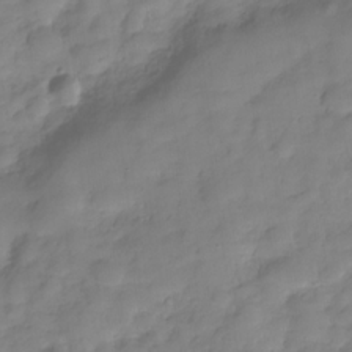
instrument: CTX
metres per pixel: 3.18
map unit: Hve
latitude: -29.5210
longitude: 93.8233
